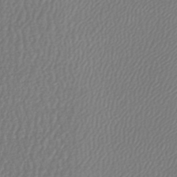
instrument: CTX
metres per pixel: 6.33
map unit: lHb
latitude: -43.1809
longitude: 70.8219
